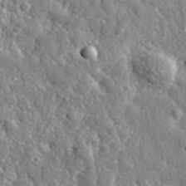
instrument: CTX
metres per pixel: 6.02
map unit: eHh
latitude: 35.5560
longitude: -80.3845
